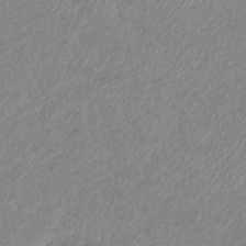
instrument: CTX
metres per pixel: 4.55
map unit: eHb
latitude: -40.3117
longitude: 78.1794
